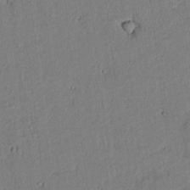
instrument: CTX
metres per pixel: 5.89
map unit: lAvf
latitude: 5.7827
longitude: 168.8219
